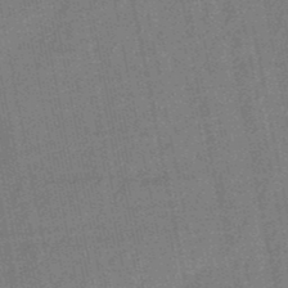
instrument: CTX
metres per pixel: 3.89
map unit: lHb
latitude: -49.3132
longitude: 79.1620
